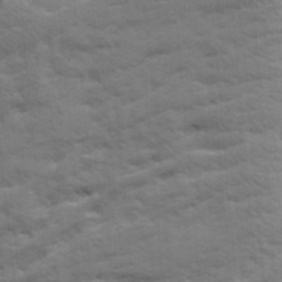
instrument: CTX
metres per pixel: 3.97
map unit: Ave
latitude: 19.5938
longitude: -129.9339
